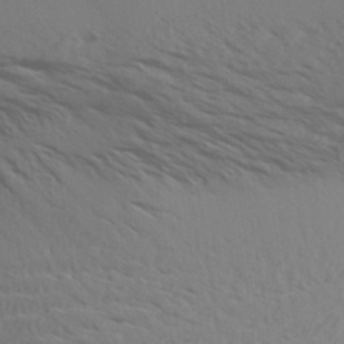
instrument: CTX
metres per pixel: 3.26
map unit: Aa
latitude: 31.0270
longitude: -140.3467
